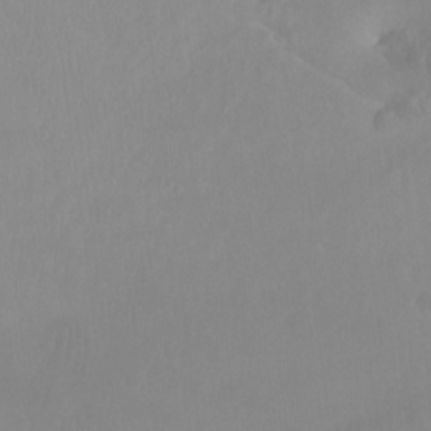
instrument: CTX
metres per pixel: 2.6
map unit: Ht
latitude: -15.4644
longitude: -46.1578
